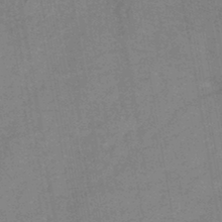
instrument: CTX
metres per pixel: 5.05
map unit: HNb
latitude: -45.4454
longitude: -37.7639
